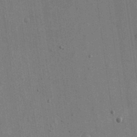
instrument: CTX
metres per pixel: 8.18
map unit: eHh
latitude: 15.9528
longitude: -68.7435
